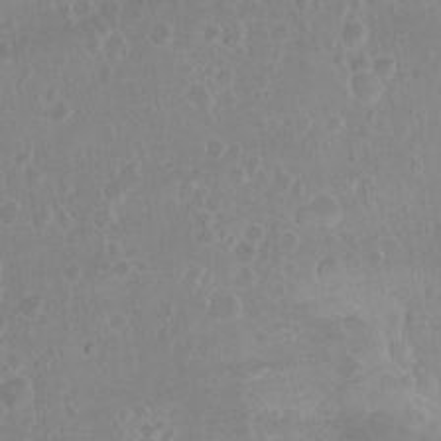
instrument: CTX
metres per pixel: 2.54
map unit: Nhu
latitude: -15.5210
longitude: -25.6127
